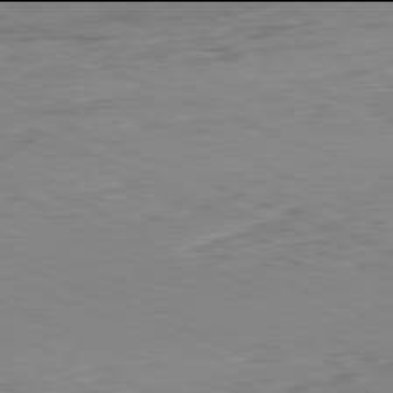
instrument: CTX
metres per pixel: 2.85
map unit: Ap
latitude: -82.0094
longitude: -68.0822
